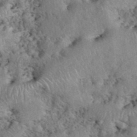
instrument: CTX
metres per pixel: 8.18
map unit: eHh
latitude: 40.2333
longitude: -56.1388
